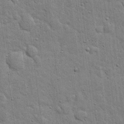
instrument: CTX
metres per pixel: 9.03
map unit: eHh
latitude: 20.0633
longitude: -63.0837
